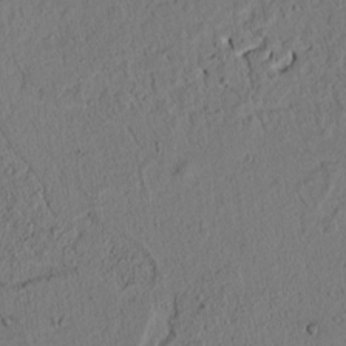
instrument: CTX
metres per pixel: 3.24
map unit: lAvf
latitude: 8.5735
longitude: 164.7652
